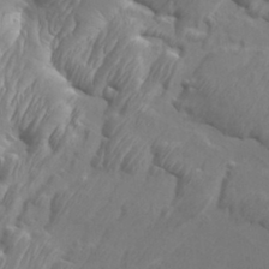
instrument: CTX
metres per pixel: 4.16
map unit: Aa
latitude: 33.8205
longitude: -134.1955
